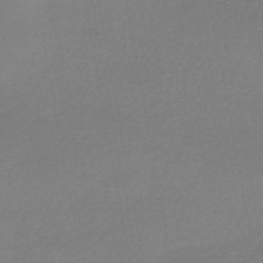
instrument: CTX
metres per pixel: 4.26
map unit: HNhu
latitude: -45.5777
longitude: 94.0661
